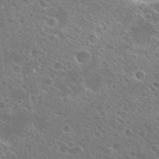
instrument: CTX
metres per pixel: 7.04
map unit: Hto
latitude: 25.3292
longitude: -45.4615
